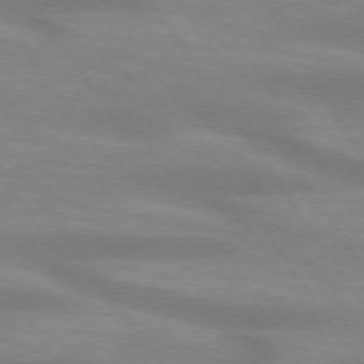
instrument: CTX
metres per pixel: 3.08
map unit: lApd
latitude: 73.6505
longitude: -54.2711
